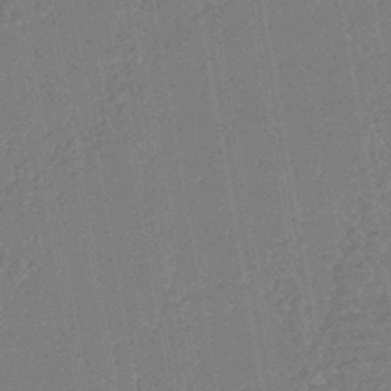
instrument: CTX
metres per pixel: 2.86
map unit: HNhu
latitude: -43.4643
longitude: 99.2376
